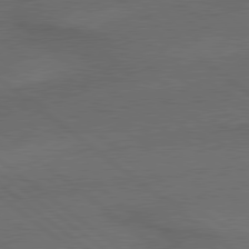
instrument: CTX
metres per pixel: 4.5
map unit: lApd
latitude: 79.4805
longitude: -176.1200
